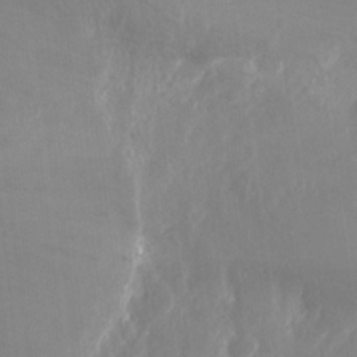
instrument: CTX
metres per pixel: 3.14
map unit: Nhu
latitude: -14.1417
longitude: -62.7058
